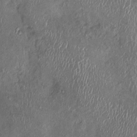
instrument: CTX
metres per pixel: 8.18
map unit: Ht
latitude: -1.3510
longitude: -13.9528
